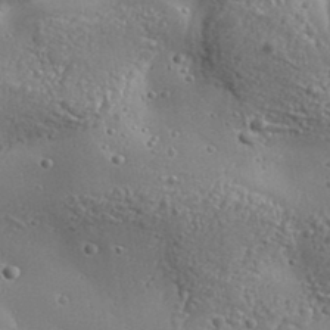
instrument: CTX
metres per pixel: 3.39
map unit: Aa
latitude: 32.9703
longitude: -134.0444
